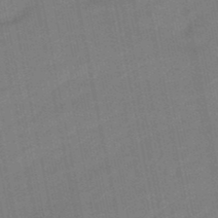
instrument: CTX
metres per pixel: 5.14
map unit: lHb
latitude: -49.7478
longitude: 80.3684
